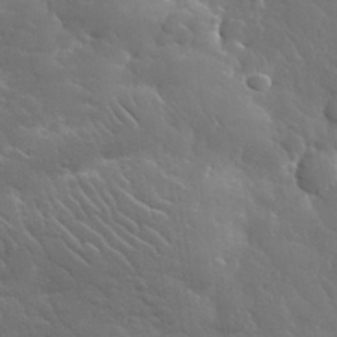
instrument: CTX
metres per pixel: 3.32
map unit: lHvf
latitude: 37.2159
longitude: -91.8961
